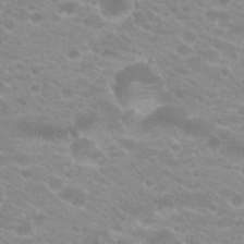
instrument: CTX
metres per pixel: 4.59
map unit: Hto
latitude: 20.4601
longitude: -37.1592
